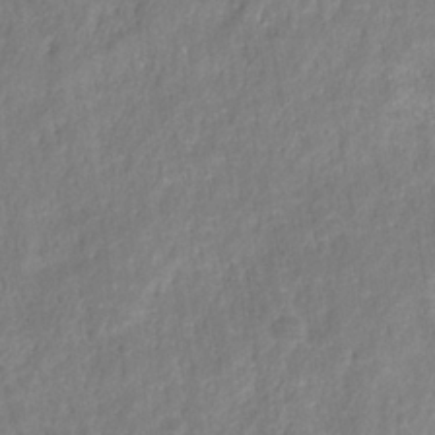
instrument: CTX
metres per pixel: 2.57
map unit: HNhu
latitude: -28.1606
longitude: 73.8422
